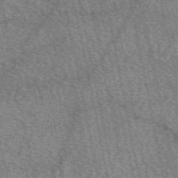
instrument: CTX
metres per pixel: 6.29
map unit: eAb
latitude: 50.6112
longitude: 114.8219
